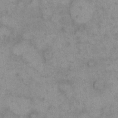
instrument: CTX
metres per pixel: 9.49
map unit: eHh
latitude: 14.8569
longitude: -67.9150
